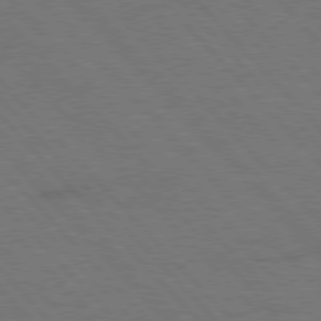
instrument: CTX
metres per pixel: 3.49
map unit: Hpe
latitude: 77.1025
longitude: -153.8961
